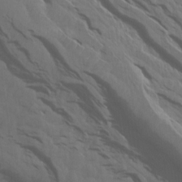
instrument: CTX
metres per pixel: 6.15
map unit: Aa
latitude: 15.0837
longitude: -143.3104
